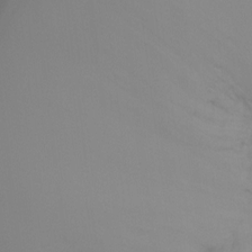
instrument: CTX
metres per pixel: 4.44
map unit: Ht
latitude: -8.9542
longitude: -33.2726
